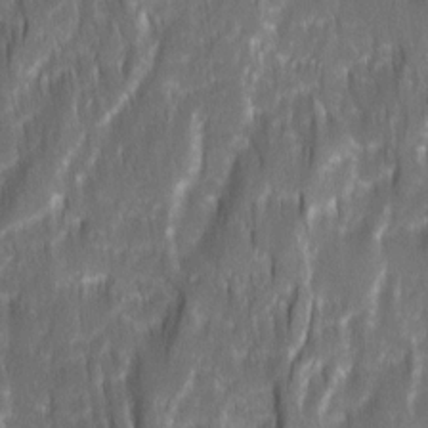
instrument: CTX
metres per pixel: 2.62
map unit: Ave
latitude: 15.4994
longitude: -135.0458
